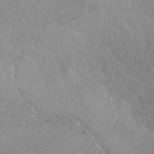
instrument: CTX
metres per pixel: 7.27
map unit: ANa
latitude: 42.5546
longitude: 27.4643
